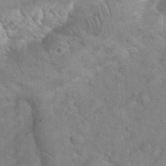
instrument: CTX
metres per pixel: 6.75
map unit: eHh
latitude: 36.3090
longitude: -64.7813
